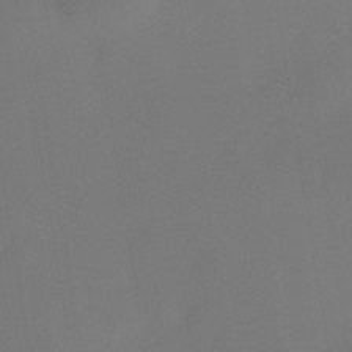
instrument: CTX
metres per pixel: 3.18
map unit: Nhe
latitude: -38.3306
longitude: -119.6316
